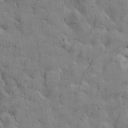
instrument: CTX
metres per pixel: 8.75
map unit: Htu
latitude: 0.3089
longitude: 174.0283
